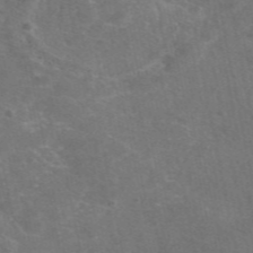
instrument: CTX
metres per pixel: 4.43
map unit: eAb
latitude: 47.7072
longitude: 115.8044
